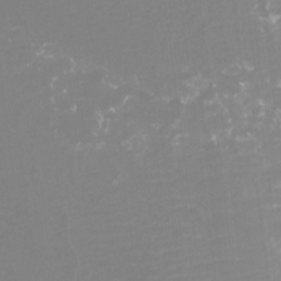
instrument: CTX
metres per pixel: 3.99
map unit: Htu
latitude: -12.3117
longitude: -70.8380
